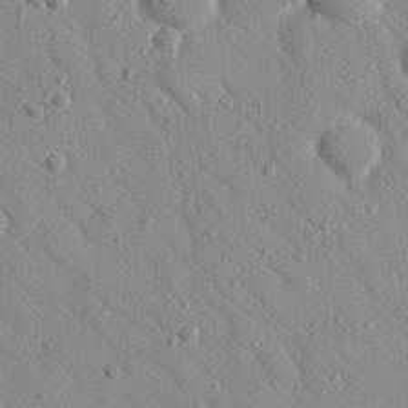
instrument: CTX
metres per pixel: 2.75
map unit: Nhu
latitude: 23.1403
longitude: -75.9339
